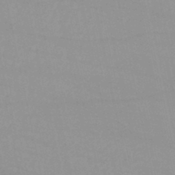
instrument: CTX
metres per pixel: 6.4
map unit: lHb
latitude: -45.7856
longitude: 70.0283
